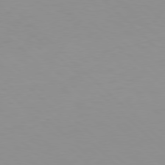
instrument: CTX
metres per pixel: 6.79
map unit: Hpe
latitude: 77.6882
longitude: -164.9136
